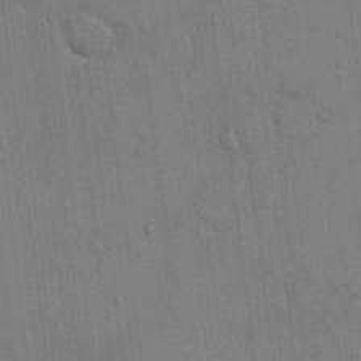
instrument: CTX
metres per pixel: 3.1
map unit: eHh
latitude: 15.4049
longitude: -69.0648
